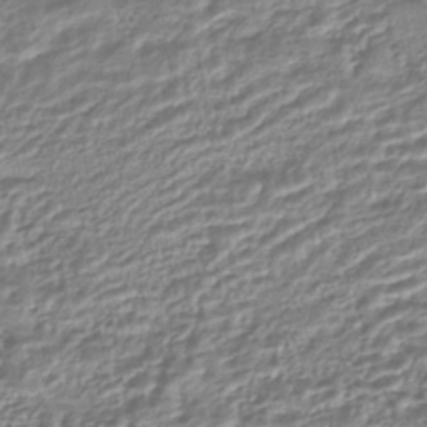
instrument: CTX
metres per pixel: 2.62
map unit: HNhu
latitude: -44.4251
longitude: 103.4454
